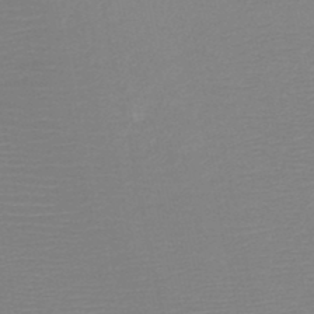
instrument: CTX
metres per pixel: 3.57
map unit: HNb
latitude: -48.3684
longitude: -44.2333
